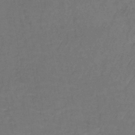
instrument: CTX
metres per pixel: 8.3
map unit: lHb
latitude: -38.2362
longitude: 61.2565
